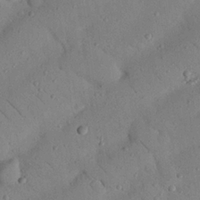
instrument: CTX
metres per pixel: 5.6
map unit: Nhu
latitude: 22.9892
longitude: -74.5168
